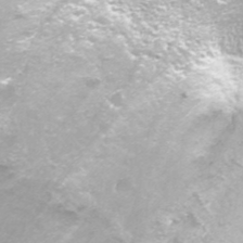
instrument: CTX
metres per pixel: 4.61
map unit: Nhu
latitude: -8.3306
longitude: -73.6883
